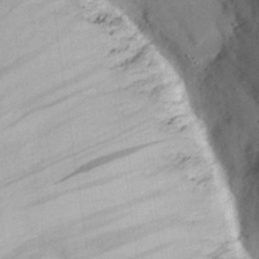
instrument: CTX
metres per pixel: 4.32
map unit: eHh
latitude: 27.4238
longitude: -79.7072
